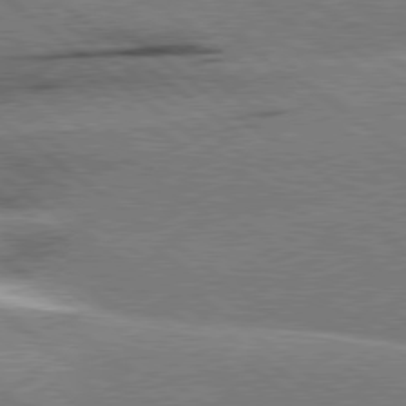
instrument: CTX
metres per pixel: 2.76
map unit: Hpe
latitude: 78.8758
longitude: -154.1578
